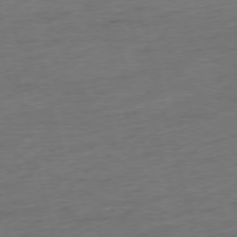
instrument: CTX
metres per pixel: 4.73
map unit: Ap
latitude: -75.2187
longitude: -73.8017
